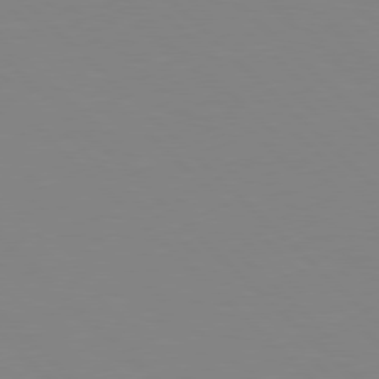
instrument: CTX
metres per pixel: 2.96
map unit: Hpe
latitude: 77.8394
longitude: -164.3845
